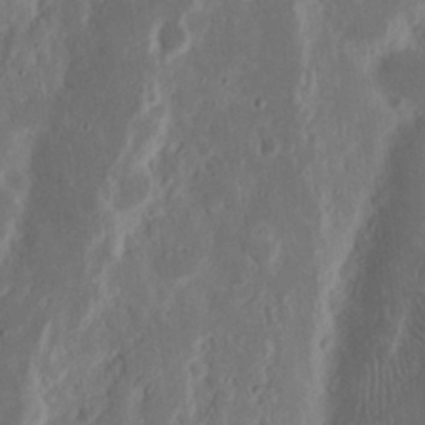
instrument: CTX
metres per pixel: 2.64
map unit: Nhu
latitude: 15.8962
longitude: -73.9151
